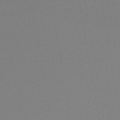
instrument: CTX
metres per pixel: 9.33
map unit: lHb
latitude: -45.3132
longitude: 76.5385
